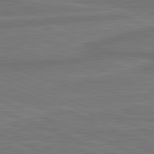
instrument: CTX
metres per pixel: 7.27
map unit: lApd
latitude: 81.8772
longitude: -171.5938
